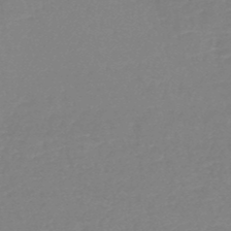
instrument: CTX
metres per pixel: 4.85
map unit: HNb
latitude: -48.9164
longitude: -44.1200
